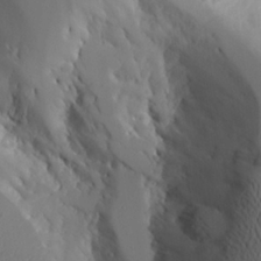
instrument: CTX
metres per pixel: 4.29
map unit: Aa
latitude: 23.9717
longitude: -127.3671
